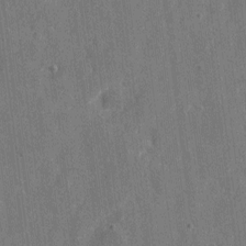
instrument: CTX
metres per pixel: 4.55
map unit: eHh
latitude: 6.9136
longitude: -68.0822
